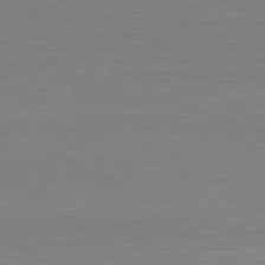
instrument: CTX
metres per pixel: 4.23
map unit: Hpe
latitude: 78.1578
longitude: -122.2522
